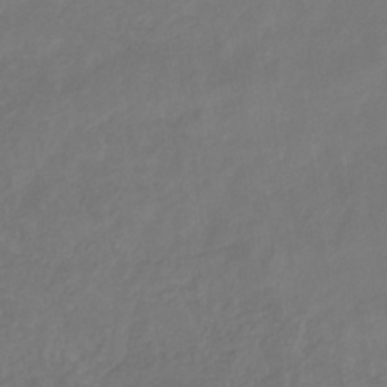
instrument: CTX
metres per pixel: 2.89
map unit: HNhu
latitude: -29.6344
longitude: 68.2550
